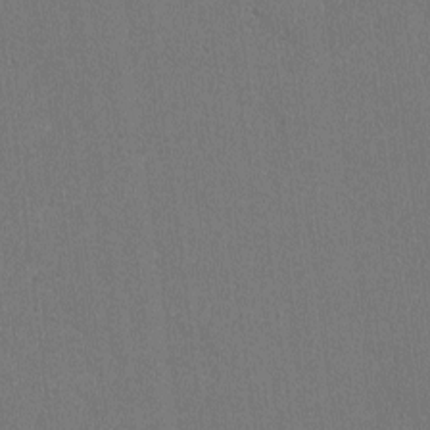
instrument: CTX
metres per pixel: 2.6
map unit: lAvf
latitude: -8.4440
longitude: -113.7827
